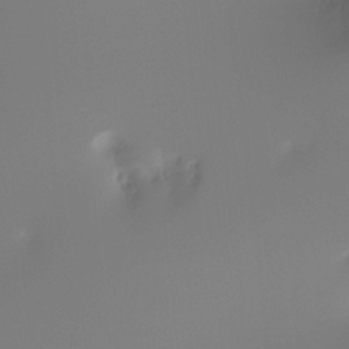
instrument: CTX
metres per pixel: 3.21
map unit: Hto
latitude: -8.4062
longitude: -49.9339
